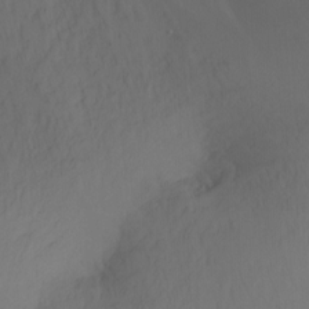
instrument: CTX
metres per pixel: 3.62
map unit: Nhu
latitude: -11.9178
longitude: -47.5938
